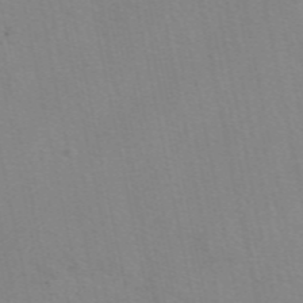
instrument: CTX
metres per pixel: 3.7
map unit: eAb
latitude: 50.1388
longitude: 104.5384
